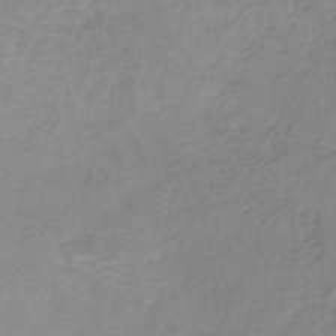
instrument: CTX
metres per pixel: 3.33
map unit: HNb
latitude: -31.9556
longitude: 59.0297
